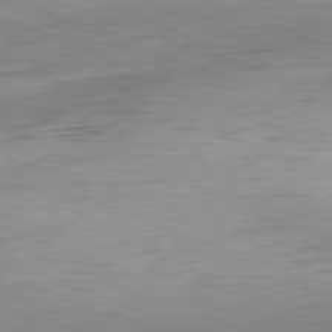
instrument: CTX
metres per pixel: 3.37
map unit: Hpe
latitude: -81.7100
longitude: 10.0472
